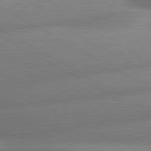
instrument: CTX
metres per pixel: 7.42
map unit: lApd
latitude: 80.2522
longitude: -163.7450
